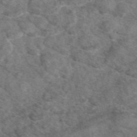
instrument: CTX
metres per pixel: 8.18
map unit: eAb
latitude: 48.8947
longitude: 110.0850
